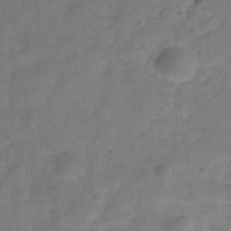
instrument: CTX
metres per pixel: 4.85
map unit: Hve
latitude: -32.3873
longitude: 89.6155
